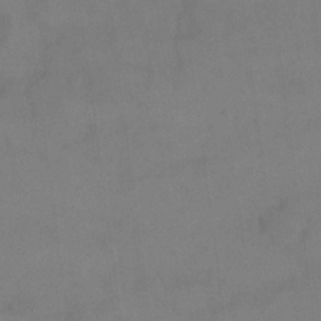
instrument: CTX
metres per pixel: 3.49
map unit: eHh
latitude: 18.1577
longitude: -65.8583
